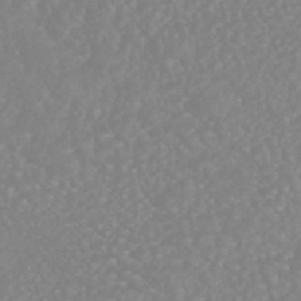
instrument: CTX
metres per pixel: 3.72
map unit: HNhu
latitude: -46.6896
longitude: 97.4644
